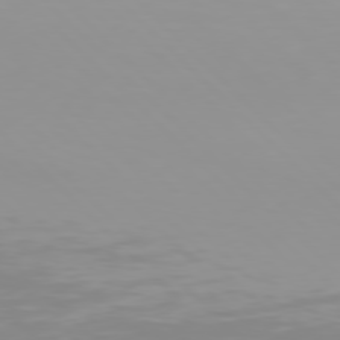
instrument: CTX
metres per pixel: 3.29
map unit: Hpe
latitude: 77.5560
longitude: -172.8191
